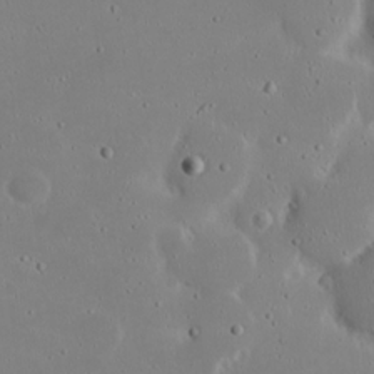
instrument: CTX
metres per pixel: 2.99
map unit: eHh
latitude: 19.9528
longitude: -72.5924
